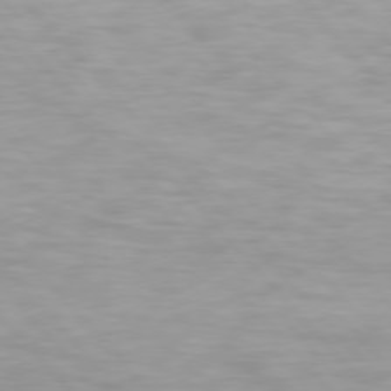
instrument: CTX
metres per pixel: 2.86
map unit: Hpe
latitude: 77.0647
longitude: -163.1215
